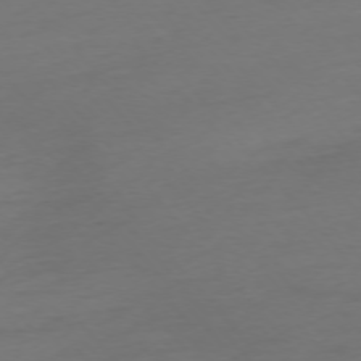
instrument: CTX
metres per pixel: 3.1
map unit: Ap
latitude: -75.9745
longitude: -71.4048
